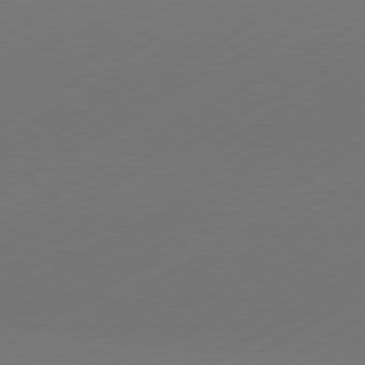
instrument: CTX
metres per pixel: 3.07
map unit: Hpe
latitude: -81.0865
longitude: 14.3873
